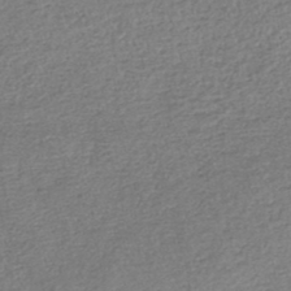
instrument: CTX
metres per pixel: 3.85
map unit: lHb
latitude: -45.1998
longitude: 58.7274
